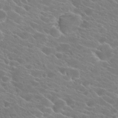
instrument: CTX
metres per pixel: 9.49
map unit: Hto
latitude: 22.6679
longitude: -39.2348
